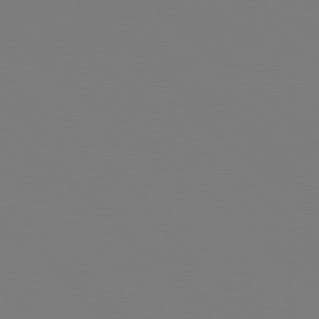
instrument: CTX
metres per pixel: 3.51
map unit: Hpe
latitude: 78.0444
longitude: -172.0444
